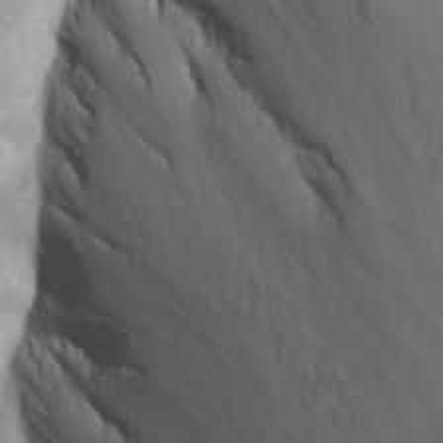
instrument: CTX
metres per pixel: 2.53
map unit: Ave
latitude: -10.9353
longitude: -120.6869
